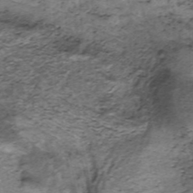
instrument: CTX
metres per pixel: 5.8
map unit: ANa
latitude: -40.6140
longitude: 103.2376
